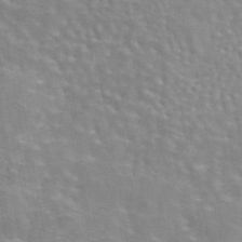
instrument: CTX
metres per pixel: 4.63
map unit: eAb
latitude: 44.3089
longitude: 107.7667
